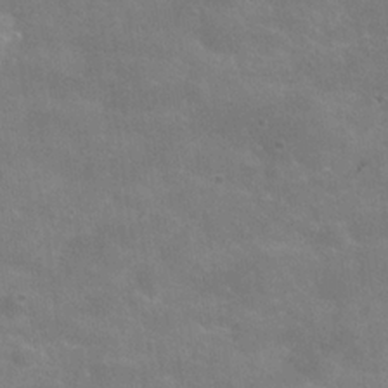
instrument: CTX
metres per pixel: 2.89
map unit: Hve
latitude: -31.3320
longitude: 95.2187
